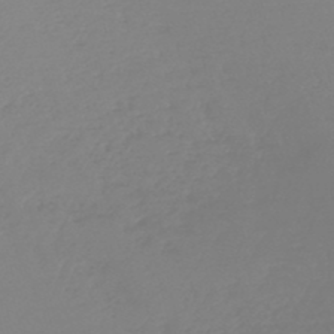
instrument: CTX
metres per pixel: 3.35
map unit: lHb
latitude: -45.7478
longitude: 64.1606
